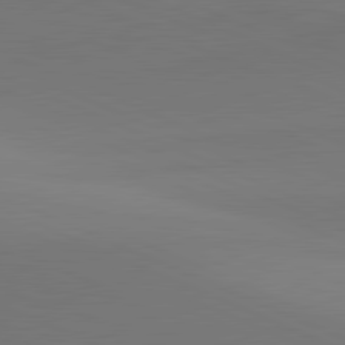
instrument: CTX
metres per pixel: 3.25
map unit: lApd
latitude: 81.7450
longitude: 144.1984
